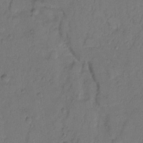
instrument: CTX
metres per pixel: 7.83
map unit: Hto
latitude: 7.1970
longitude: -61.7449
